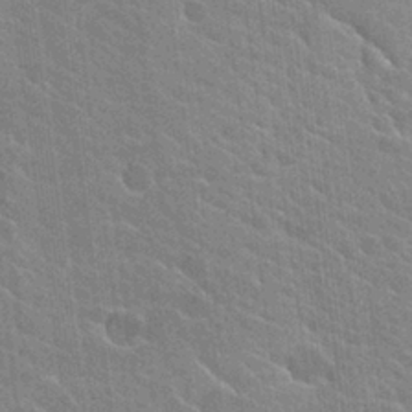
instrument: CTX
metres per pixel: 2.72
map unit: Hto
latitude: 25.5749
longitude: -37.0270
